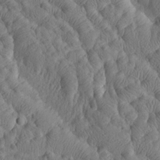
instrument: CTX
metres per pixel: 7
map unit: Htu
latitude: -7.8800
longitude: 177.8989
